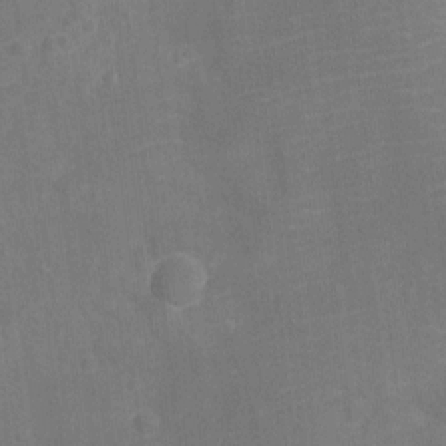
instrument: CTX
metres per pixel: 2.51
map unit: Ht
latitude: -11.8611
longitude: -25.2725
